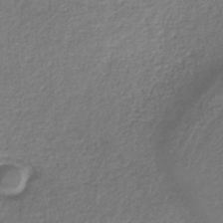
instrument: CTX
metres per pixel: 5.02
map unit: HNb
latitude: -34.2928
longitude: 55.8234
